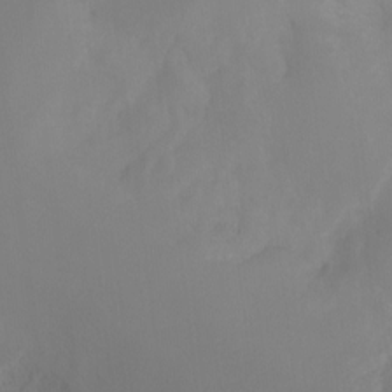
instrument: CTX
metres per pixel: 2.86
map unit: Ht
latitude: -12.2929
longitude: -47.6505
